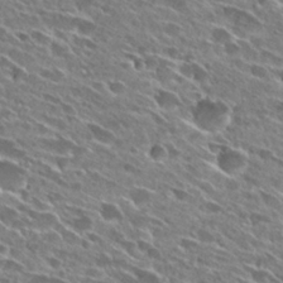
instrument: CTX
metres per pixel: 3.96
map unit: Hto
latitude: 27.7261
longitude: -43.7072
